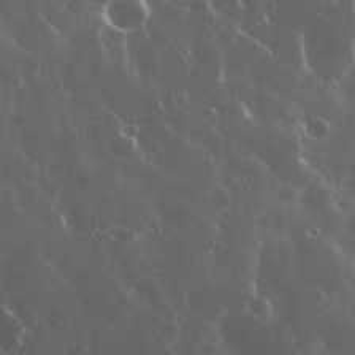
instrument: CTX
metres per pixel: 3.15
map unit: eHh
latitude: 35.3481
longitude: -58.3845
